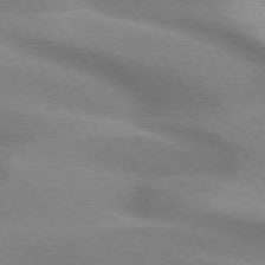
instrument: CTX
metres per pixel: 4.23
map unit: lApd
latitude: 74.8947
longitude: -63.6316
